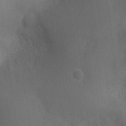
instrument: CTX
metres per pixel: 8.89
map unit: Nhu
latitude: 2.4412
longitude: -16.7435
